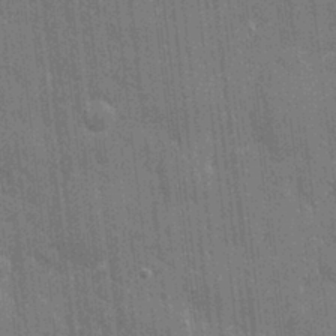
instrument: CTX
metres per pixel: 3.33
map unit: eHh
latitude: 6.3278
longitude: -74.5924
